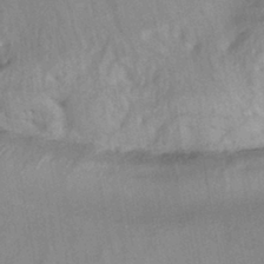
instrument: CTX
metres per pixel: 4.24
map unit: HNhu
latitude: -41.9556
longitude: 91.6533
